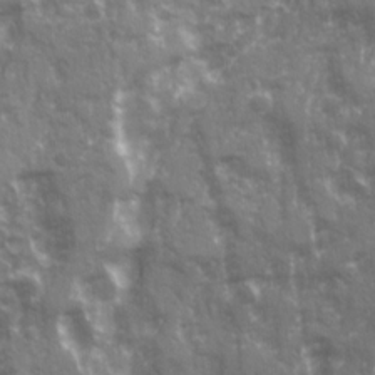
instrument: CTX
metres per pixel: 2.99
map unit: Ave
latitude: 21.1214
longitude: -132.8002
